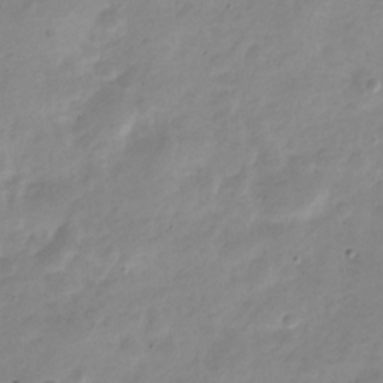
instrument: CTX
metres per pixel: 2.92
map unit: Nve
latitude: -23.0109
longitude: 105.5777
